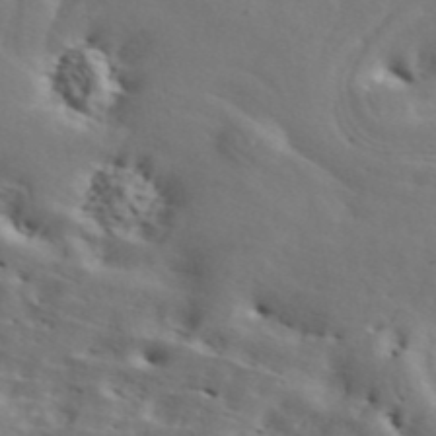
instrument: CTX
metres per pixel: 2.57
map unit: ANa
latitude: 43.6694
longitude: 46.4251
